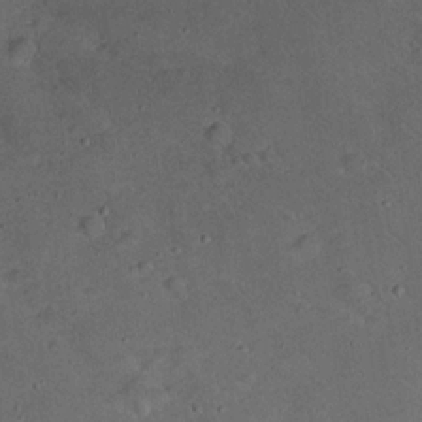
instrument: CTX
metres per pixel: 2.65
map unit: Nhu
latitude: 16.7057
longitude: -74.2712
